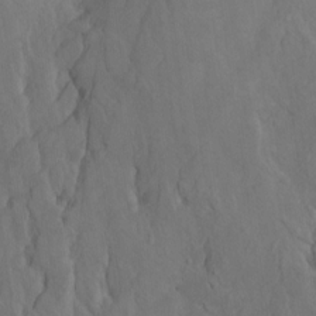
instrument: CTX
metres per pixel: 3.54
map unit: Htu
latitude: -6.9919
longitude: -66.6679
